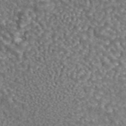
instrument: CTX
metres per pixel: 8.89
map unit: eAb
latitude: 43.4427
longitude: 105.5966
